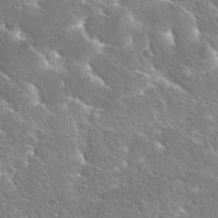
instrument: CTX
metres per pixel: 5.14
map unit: Hto
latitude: 25.5938
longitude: -45.3670
